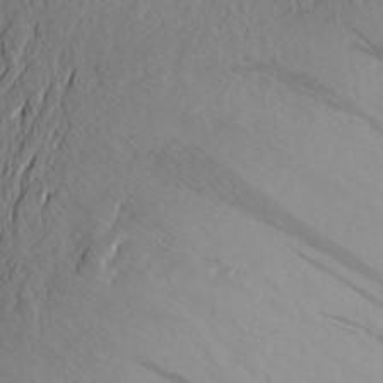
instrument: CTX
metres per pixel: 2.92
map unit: Aa
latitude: 26.9514
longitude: -144.5546
